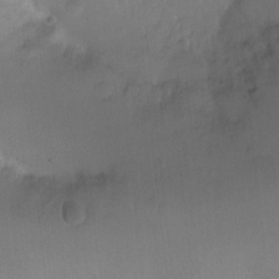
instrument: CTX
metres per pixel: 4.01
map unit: Ht
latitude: -11.6155
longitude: -39.3104
